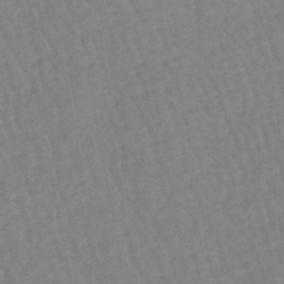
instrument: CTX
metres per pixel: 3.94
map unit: eHb
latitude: -45.4643
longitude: 80.4251
